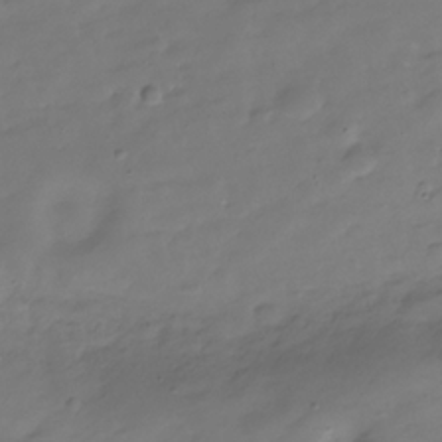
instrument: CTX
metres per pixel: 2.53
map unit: Hve
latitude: -30.2550
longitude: 91.8612
